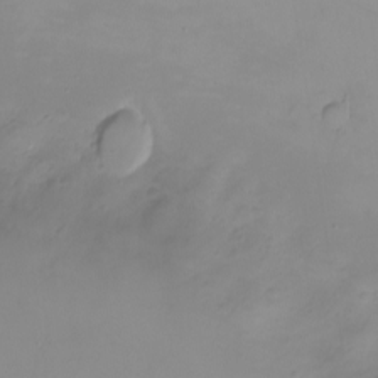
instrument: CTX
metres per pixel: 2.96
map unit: eHh
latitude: -6.4062
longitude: -79.9150
